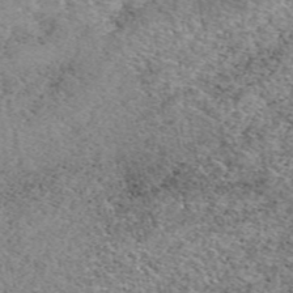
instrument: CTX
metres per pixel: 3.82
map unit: eAb
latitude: 50.0633
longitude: 108.6141
